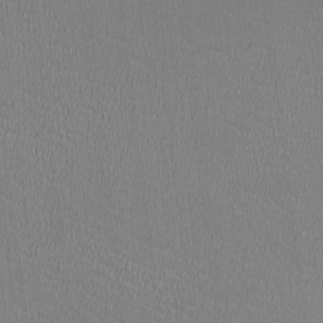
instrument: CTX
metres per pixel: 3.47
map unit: HNhu
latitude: -3.1431
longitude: -2.0822
